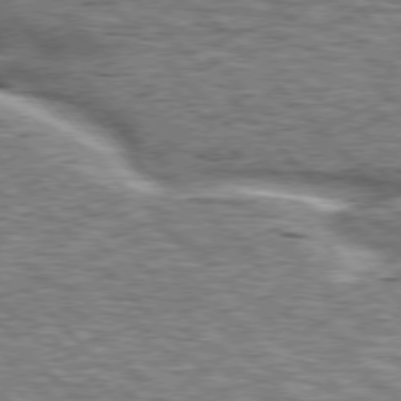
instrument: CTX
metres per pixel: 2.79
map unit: lApd
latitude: 76.0822
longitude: -58.1956
